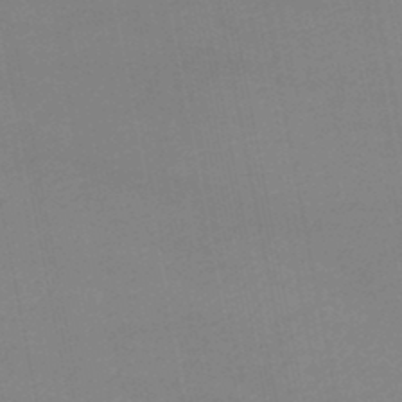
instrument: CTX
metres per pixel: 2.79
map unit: HNb
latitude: -47.5777
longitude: 58.6140
